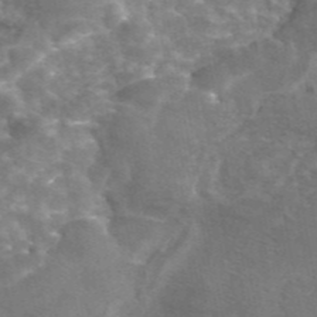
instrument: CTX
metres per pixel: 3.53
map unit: eAb
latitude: 45.3859
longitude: 120.7652
